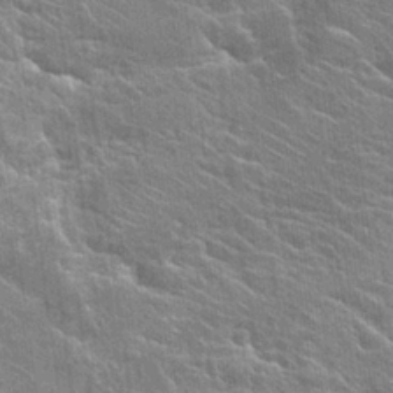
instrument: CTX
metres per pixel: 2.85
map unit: Hto
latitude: 24.7246
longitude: -40.1577
